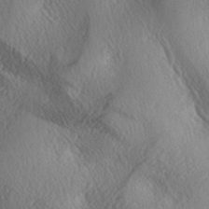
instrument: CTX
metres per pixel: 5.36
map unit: lAa
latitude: -4.1039
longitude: -124.5168
